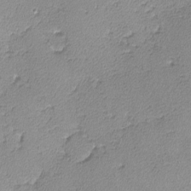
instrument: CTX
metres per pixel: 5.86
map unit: lHvf
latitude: -13.3321
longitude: -102.1200
